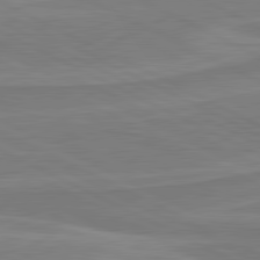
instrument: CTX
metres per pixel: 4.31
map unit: lApd
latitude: 81.3482
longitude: 170.9731
